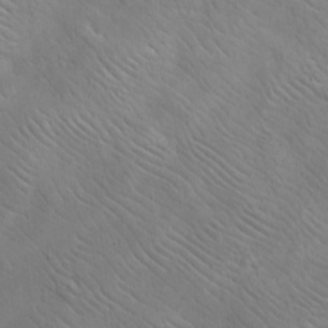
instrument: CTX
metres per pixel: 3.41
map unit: eHh
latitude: -8.2550
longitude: -68.7624
